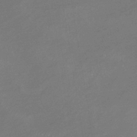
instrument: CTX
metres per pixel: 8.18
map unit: lHb
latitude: -34.6896
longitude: 67.5966
